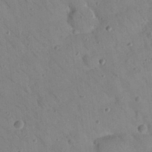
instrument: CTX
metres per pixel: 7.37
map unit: Nhu
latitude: 24.4412
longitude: -74.0633
